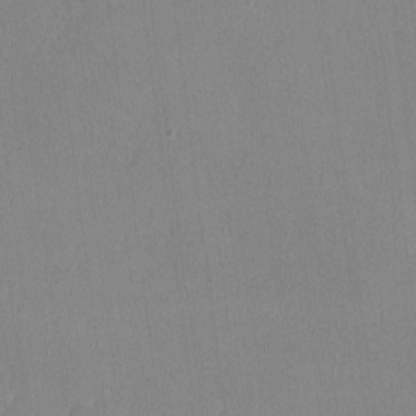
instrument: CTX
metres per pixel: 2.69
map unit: lHvf
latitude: -10.9731
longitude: -100.3278
